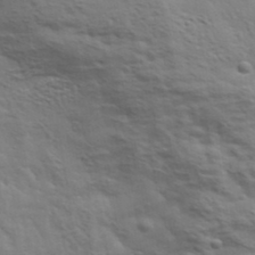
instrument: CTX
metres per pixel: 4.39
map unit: eHh
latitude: 36.7246
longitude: -80.9892
